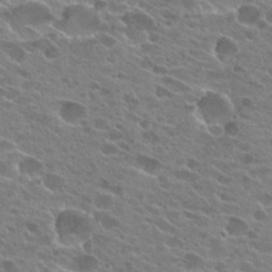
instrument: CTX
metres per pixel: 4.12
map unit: Hto
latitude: 25.2159
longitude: -42.6302
